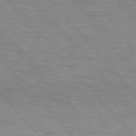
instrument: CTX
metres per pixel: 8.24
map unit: lApd
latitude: 76.3089
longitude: -86.9514
